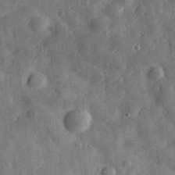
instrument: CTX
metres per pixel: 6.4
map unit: eHh
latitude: 30.6113
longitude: -71.6883
